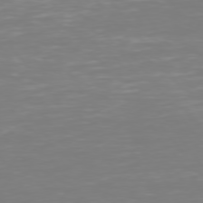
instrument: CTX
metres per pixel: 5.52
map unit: Hpe
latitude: 75.0270
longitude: -123.8016
